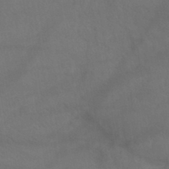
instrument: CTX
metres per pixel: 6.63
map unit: HNb
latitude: -45.1053
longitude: -37.1026
